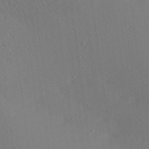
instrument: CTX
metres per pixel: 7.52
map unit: lAa
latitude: 20.9325
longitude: -138.8947
